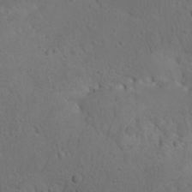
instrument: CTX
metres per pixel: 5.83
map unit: Nhu
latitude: 22.5357
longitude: -72.2145
